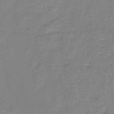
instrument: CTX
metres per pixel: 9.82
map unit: eHh
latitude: -45.5777
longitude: -29.8016
